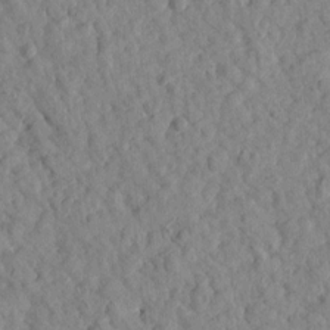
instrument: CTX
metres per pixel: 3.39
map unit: Htu
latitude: 1.5749
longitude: 179.4454
